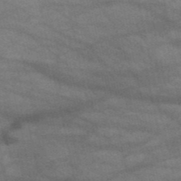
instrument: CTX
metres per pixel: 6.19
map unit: HNb
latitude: -52.2361
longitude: -42.7624
